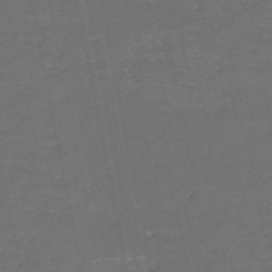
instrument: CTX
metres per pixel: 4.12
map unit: HNb
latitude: -50.6140
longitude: -48.1389
